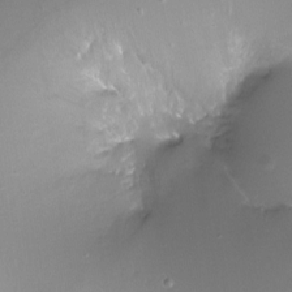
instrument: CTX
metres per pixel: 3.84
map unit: Ht
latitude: -12.2929
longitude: -45.3481
